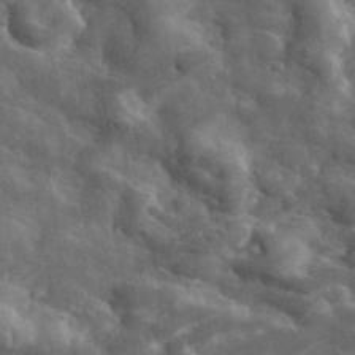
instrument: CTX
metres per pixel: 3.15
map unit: lHvf
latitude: 37.0648
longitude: -90.6679
